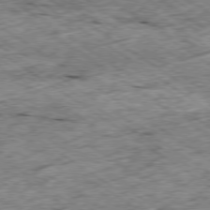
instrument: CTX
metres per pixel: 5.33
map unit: Ap
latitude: -79.3320
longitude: -86.8758
